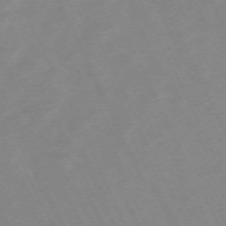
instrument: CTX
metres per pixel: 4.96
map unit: Hpe
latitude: -70.4440
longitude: 16.2362
